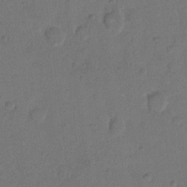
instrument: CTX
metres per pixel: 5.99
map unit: Hto
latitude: 7.7261
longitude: -62.1767
